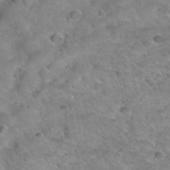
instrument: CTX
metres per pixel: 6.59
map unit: Hto
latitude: 34.4223
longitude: -48.2145
